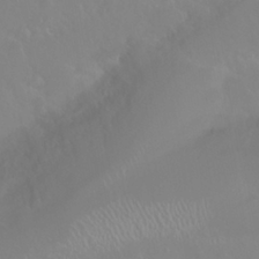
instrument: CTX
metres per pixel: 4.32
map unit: Nhu
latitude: 25.6693
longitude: -58.6491
